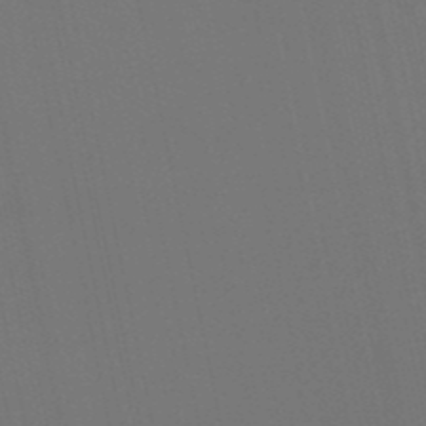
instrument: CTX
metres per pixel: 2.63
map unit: lHb
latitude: -49.8989
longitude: 75.4833
